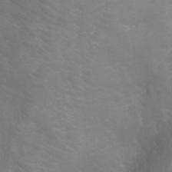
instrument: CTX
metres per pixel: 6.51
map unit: Nhu
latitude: -9.2565
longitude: -78.7435
